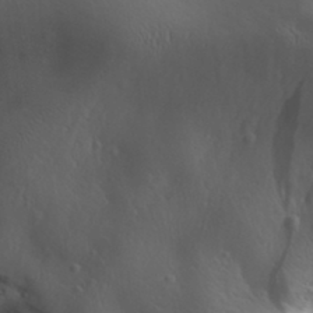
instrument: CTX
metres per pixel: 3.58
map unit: Aa
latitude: 31.0459
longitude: -143.8772
